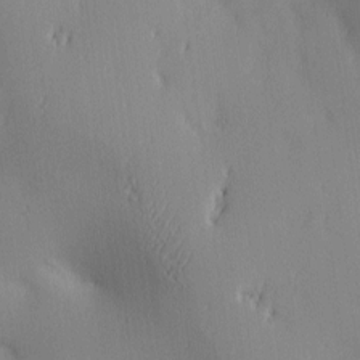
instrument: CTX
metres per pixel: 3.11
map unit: lAa
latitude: 3.1592
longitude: -117.0081
